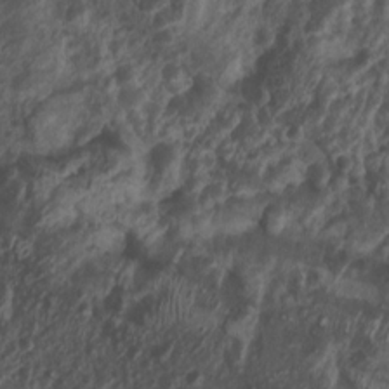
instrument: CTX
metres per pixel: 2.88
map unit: Nhu
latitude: 7.4237
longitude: -21.4426
